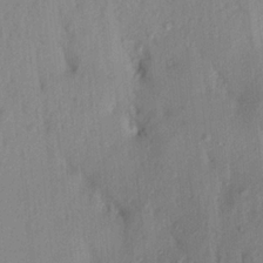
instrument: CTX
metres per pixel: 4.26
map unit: Aa
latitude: 19.9906
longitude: -147.5749
